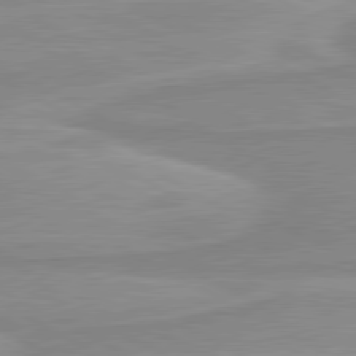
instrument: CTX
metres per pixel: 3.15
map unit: lApd
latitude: 80.4223
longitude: 170.8975
